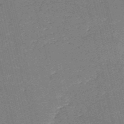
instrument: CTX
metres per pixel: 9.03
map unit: HNb
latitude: -54.3117
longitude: -40.1010
